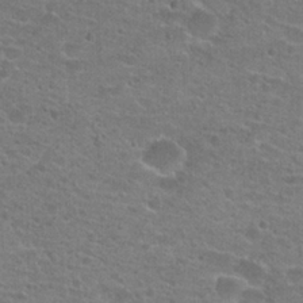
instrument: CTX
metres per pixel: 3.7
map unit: Hto
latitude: 22.1578
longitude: -43.6694
